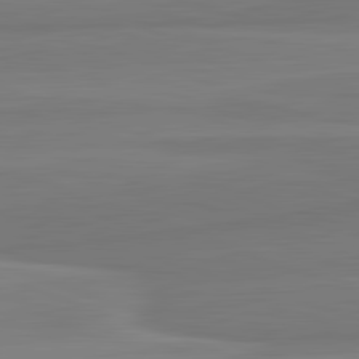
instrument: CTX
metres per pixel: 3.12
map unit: lApd
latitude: 82.3845
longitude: 168.8408
